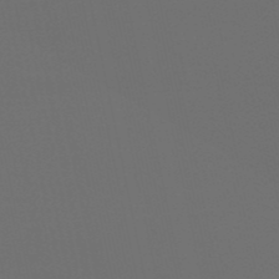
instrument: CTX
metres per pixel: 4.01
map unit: eHb
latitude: -50.6896
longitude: 70.3306
